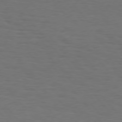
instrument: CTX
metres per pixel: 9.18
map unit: Hpe
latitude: 75.8961
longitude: -131.7828
